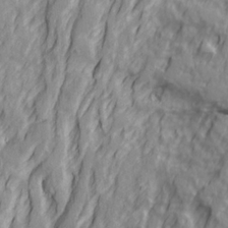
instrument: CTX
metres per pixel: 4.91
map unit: Ave
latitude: 23.1214
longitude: -133.3482
